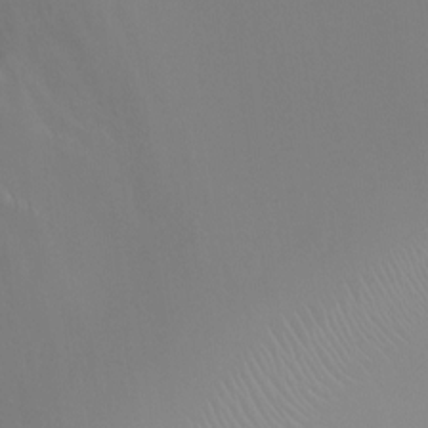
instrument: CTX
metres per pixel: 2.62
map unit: Ht
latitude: -2.4440
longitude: -19.0836
